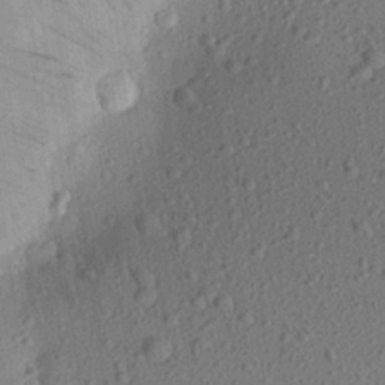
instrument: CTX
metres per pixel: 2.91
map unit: Aa
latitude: 23.0269
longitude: -143.4993
